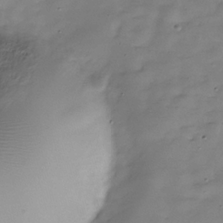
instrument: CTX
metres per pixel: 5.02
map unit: Hve
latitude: -30.4818
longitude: 91.5399
